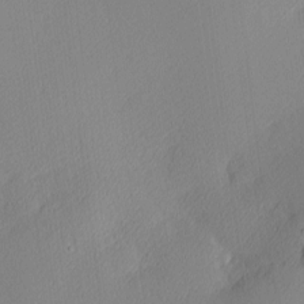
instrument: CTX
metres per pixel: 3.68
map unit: Nhu
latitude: 2.7813
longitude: -75.9150
